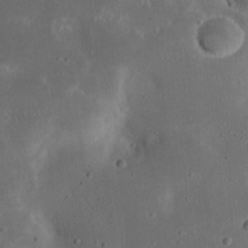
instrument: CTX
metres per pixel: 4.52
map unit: eHh
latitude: 23.3104
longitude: -70.4223
